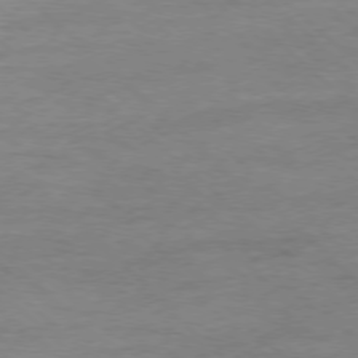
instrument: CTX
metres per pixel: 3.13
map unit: Ap
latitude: -78.1605
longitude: -88.4034
